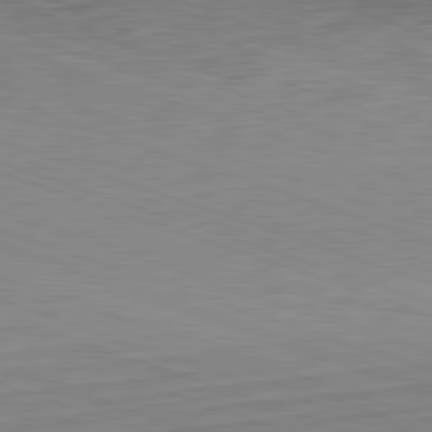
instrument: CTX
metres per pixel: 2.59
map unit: Hpe
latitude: -82.5385
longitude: 14.2551
